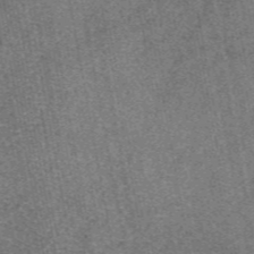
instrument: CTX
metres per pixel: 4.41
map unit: eAb
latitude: 47.7639
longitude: 106.8597
